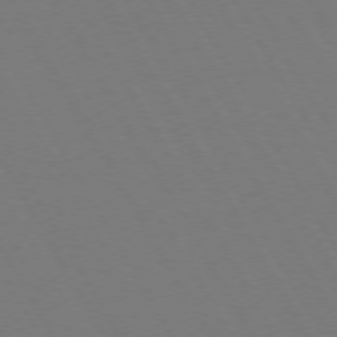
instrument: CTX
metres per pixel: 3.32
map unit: Hpe
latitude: 72.9325
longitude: -127.6316
